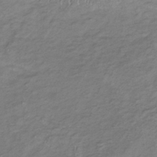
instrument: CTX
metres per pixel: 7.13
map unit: lHb
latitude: -34.6518
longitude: 67.9178
